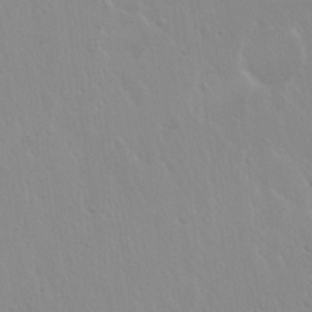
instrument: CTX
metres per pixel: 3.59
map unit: Hto
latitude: 17.4049
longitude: -57.8016
